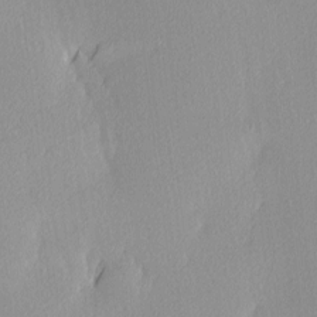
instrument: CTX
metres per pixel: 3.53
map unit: Ave
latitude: 3.5560
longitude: -113.3104
